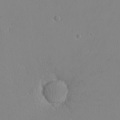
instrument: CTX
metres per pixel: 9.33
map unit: eHh
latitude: -10.1606
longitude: -68.1011
